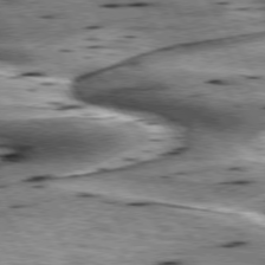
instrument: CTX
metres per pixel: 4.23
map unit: lApd
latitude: 75.7450
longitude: -59.8205
